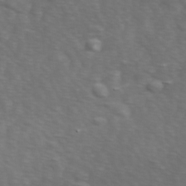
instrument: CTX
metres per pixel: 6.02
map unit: Ave
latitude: 0.9702
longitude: -113.1403
